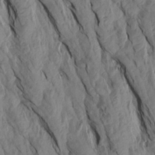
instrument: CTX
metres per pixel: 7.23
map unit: Aa
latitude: 19.0269
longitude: -146.7247
